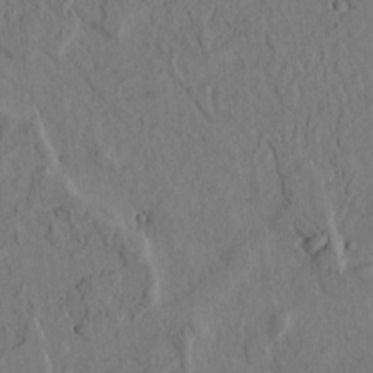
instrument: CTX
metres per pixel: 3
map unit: lAvf
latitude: 5.0269
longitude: 159.2942
